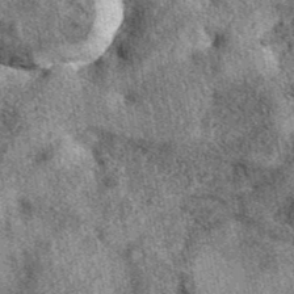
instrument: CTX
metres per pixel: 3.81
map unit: eAb
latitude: 39.8961
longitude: 108.3117
